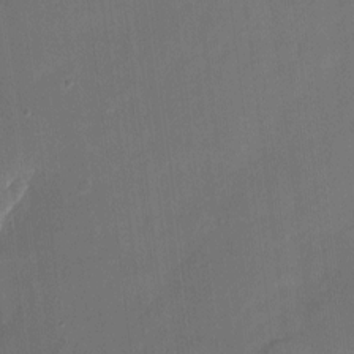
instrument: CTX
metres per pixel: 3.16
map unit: eHh
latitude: 5.2726
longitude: -68.6302
